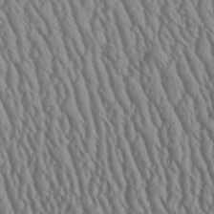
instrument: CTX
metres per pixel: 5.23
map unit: Aa
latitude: 25.2725
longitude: -135.8961
